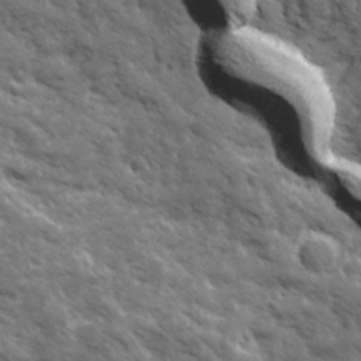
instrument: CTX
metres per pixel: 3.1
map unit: Ave
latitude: 19.5749
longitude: -134.8380
